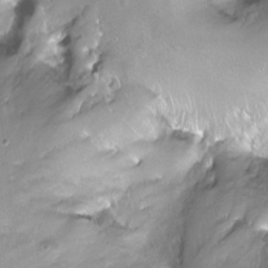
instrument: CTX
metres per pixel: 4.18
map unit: Ht
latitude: -14.2362
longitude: -40.8946
